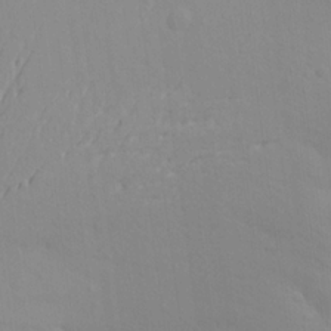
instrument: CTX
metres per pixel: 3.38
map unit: Aa
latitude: 21.3671
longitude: -146.0633
